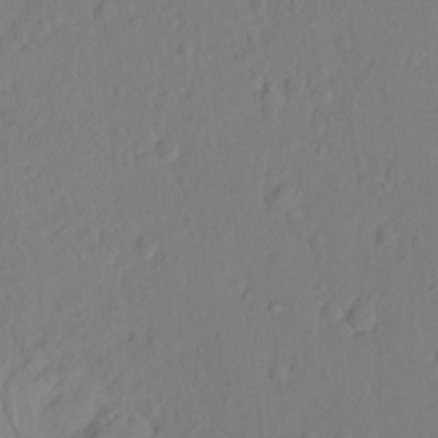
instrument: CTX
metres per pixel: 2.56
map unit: Hto
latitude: -7.2376
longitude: -47.4238
